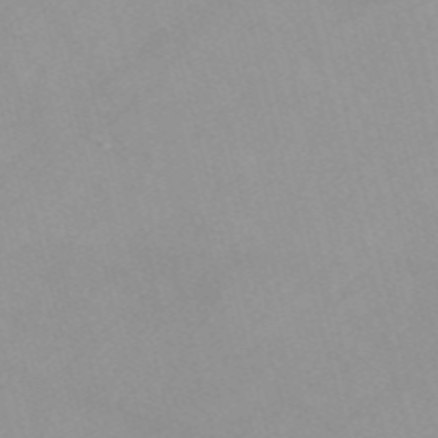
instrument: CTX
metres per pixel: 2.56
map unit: Nve
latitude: -57.2376
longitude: 59.5777
